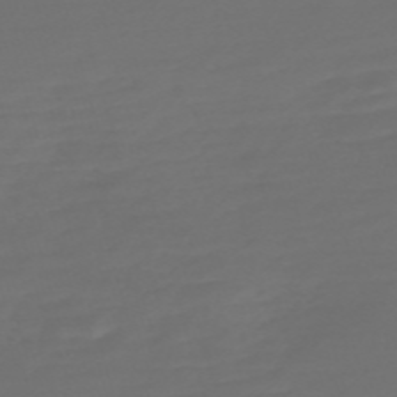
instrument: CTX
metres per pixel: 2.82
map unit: Nve
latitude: -59.5588
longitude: 58.1983
